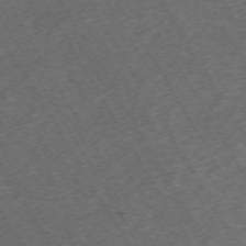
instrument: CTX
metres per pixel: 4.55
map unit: Hpe
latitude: -70.7652
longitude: 17.3510
